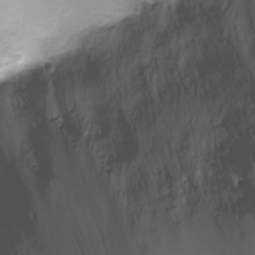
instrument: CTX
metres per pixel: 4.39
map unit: Ht
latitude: -6.6329
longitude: -19.4426
